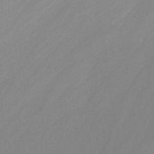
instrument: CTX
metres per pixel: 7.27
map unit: Ht
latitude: -17.3510
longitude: -46.4979
